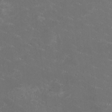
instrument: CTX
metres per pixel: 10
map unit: HNhu
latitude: 1.6127
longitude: -2.6868
